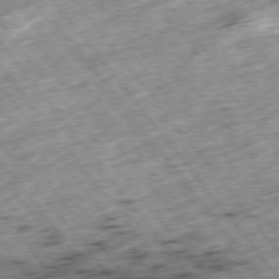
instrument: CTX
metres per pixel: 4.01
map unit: Hpe
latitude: -75.5588
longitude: -21.4238
